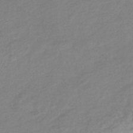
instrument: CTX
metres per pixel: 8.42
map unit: eHb
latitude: -38.5196
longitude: 78.8030
